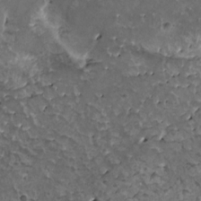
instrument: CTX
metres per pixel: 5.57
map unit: HNhu
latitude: 3.2348
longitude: 6.1039
